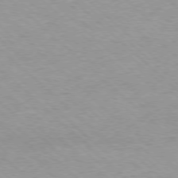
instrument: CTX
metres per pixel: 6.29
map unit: Ap
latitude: -77.7856
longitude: -94.0444
